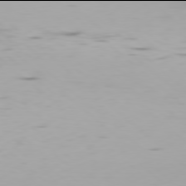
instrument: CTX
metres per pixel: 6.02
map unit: Hpe
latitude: 77.9906
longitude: -135.1970
